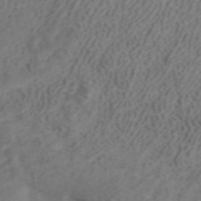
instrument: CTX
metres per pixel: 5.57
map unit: ANa
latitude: 42.1578
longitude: 33.3699
